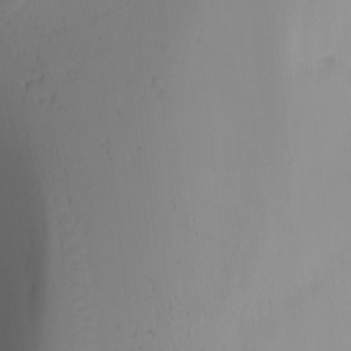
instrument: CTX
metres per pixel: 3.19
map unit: Nhu
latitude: -4.6707
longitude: -92.1389
